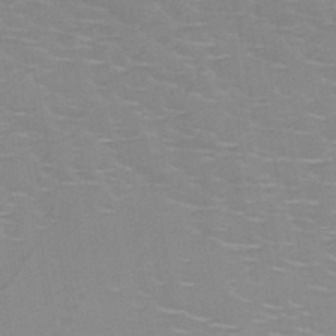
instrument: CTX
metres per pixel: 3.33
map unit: HNb
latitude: -47.1431
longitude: -47.0270
